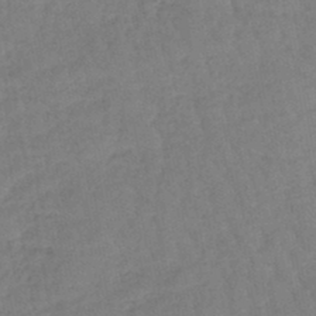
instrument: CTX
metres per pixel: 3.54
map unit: eHb
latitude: -46.1228
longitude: 80.4629
